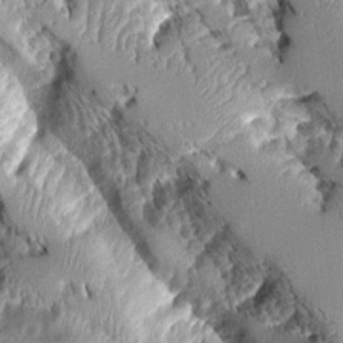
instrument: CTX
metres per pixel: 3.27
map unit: Aa
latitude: 9.5371
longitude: -128.4412
